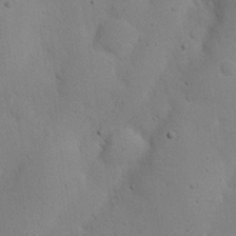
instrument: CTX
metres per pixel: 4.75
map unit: eHh
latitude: 24.4790
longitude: -72.3468
